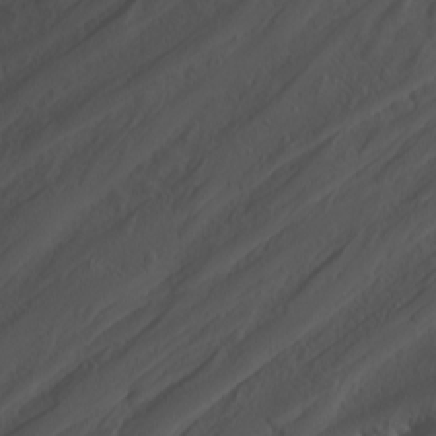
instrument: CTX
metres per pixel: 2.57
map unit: Nhu
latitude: -5.0675
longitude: -80.7057
